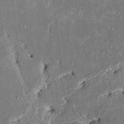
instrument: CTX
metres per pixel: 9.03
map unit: HNhu
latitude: 1.1214
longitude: -6.8191
